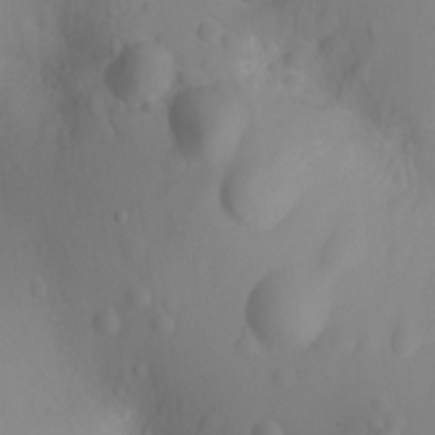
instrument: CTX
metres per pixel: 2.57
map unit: Ht
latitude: -9.2565
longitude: -23.6127
